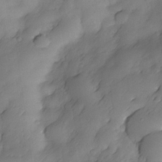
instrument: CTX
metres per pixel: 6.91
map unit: Nhe
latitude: -33.8612
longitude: -144.5546
